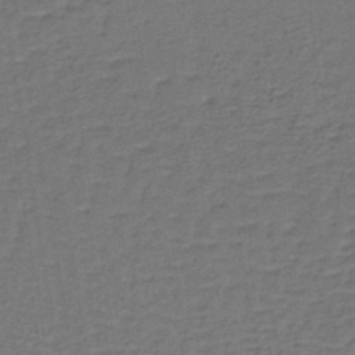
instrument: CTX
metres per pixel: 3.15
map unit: lHb
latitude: -39.8989
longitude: 58.5573
